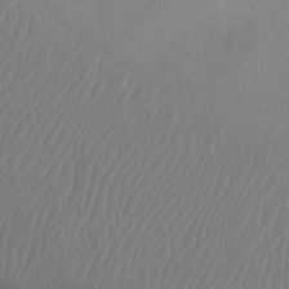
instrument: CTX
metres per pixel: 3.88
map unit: Ht
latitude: -4.2739
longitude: -13.7261
